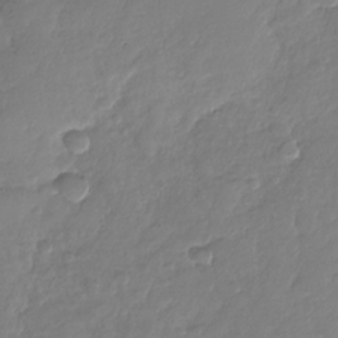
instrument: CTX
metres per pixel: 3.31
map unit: Nhu
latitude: -29.2754
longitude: -61.6883
